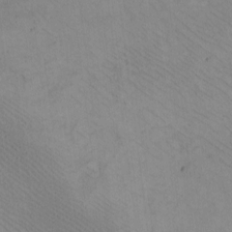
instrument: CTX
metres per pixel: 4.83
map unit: eHh
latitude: -8.5574
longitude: -68.0444
